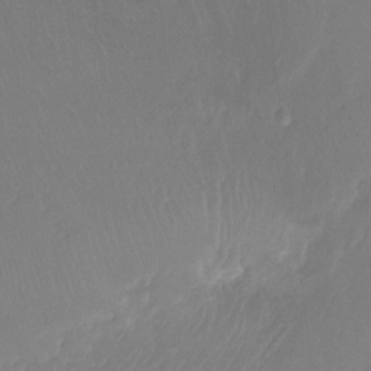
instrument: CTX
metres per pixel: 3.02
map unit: Htu
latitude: -13.7289
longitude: -49.2348
